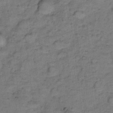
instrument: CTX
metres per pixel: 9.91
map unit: Ht
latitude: 8.8569
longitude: -38.7057
